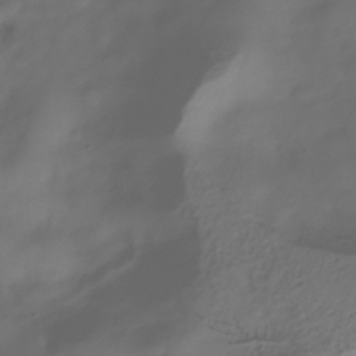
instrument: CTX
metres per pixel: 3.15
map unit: Hve
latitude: -31.0864
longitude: 94.1039
